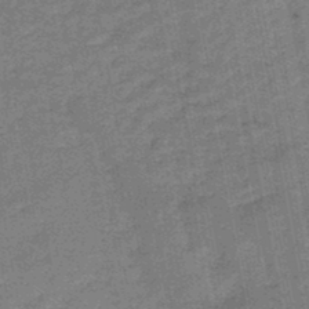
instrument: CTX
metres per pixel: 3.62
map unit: HNb
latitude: -46.2361
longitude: -36.4979
